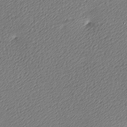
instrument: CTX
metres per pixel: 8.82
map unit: lAa
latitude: -9.8233
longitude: -127.0270
